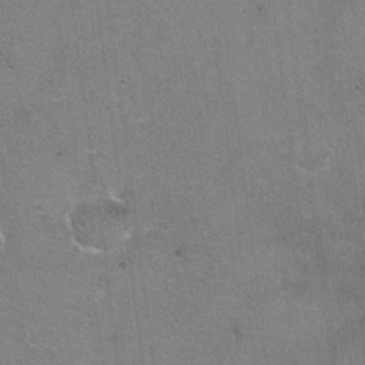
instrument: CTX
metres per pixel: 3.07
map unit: Hto
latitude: 19.9906
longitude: -48.8758
